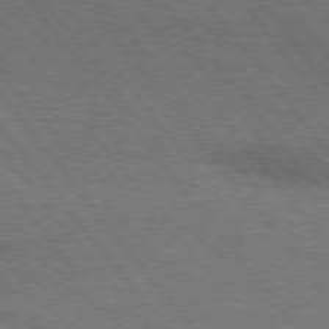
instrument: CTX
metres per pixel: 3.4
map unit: Hpe
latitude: 75.0270
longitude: -139.9906
